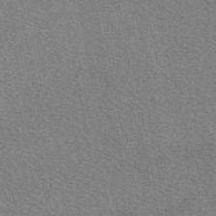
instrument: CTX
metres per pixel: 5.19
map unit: eAb
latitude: 50.8380
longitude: 115.7100
